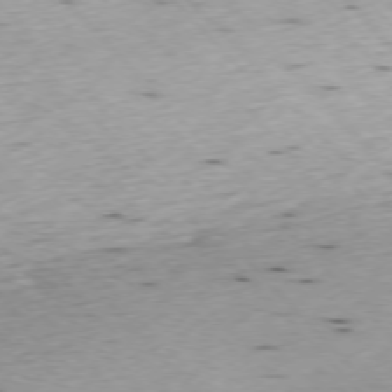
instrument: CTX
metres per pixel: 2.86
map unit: Ap
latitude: -76.6896
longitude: -60.3845
